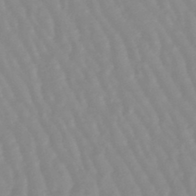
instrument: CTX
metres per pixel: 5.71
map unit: lHb
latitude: -48.1228
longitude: 77.5777
